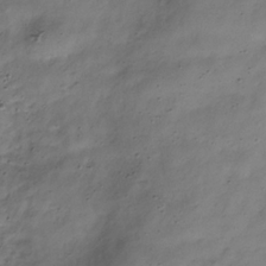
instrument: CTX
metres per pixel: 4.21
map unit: Hve
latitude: -32.1606
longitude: 90.6897
